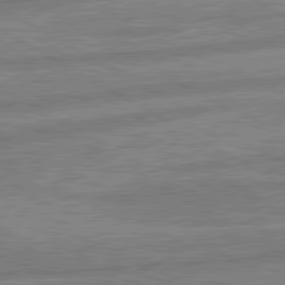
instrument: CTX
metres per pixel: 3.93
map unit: lApd
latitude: 80.5168
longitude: -170.9325
